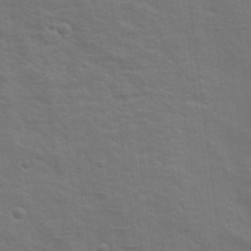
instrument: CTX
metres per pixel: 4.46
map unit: Hto
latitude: 17.3860
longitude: -38.6112
